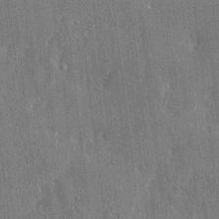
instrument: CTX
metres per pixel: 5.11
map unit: Htu
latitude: -7.1998
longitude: 176.3495
